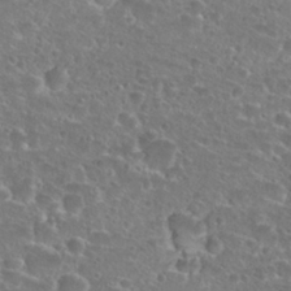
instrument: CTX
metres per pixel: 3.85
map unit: Hto
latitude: 27.2915
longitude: -50.8380
